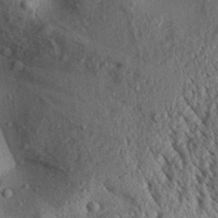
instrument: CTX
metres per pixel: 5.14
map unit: Aa
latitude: 30.8947
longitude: -137.3482
